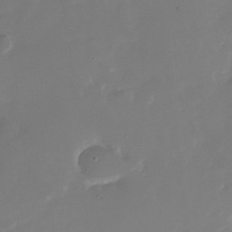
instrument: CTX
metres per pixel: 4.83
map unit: Nhu
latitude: -28.1417
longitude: -78.6869
